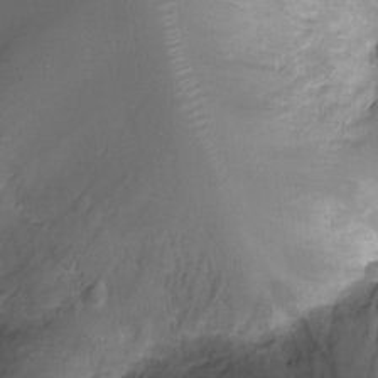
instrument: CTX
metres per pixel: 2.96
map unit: Ht
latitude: -9.5210
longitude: -20.9892
